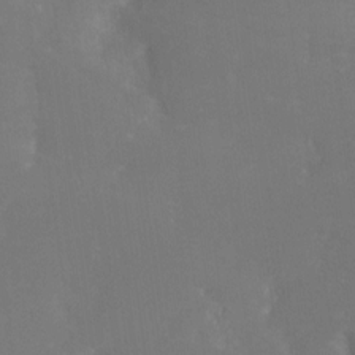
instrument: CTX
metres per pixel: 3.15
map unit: Nhe
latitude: -27.1242
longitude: -109.4993
